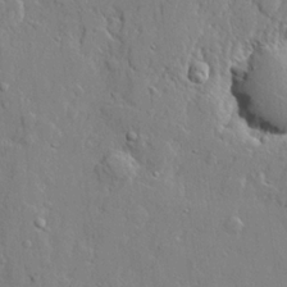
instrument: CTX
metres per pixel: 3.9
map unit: lHvf
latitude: 21.8961
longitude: 144.1795
